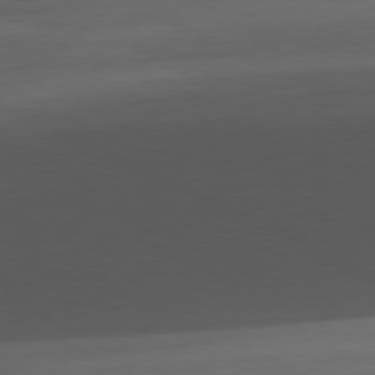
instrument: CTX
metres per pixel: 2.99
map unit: Ap
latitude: -81.0676
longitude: -77.1592
